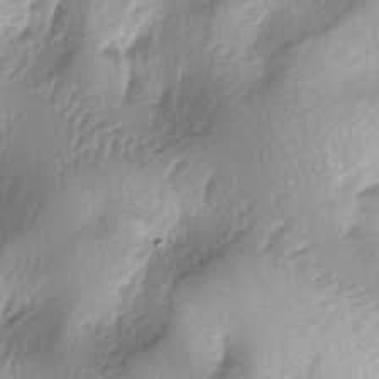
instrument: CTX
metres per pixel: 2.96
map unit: lAa
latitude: -4.5196
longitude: -125.0647
